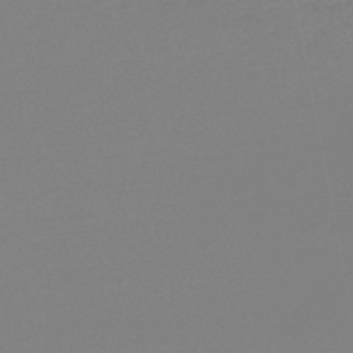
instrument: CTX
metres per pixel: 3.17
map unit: lHb
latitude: -46.8408
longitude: 57.2376
